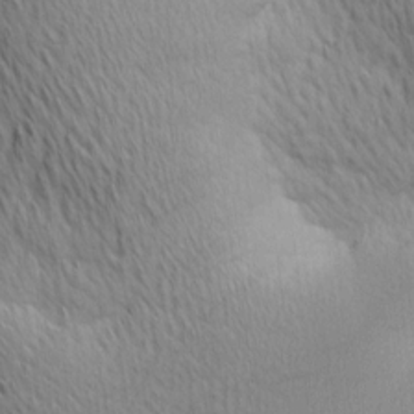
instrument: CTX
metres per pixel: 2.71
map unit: Ave
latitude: 11.9150
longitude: -107.2348
